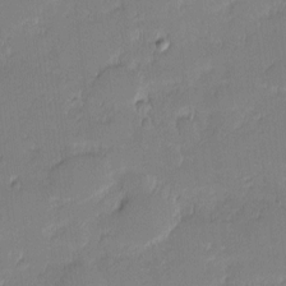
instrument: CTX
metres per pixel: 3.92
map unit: eHh
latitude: -1.2187
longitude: -83.5182
